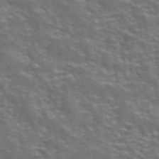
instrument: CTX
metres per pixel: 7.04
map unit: eAb
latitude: 43.9717
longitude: 107.7478
